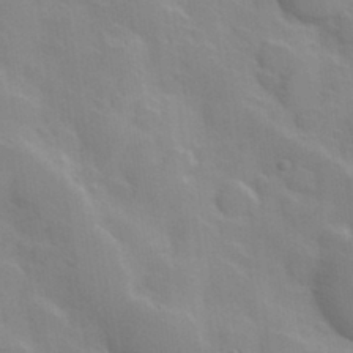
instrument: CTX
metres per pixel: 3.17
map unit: Hve
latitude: 31.1592
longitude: 151.0864
